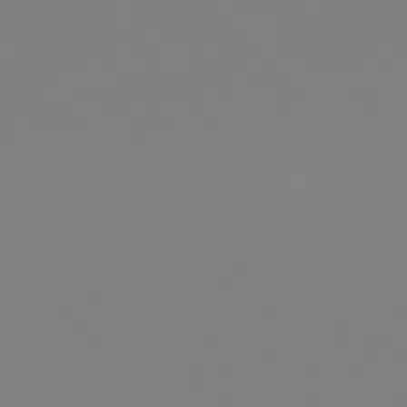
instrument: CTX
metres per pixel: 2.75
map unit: Hpe
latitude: 77.0647
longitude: -174.4412
